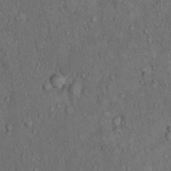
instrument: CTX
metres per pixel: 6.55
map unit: Hto
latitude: 10.7435
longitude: -59.7639
